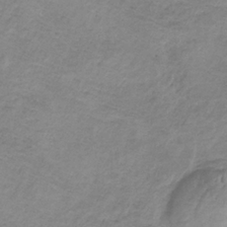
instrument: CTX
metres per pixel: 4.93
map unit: HNb
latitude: -32.3118
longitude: 60.5007
